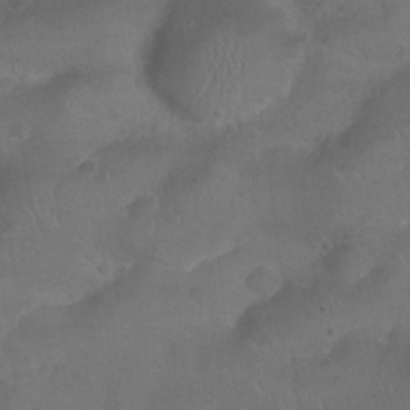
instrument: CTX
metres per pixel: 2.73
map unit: Nhu
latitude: 24.9513
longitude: -52.4223
